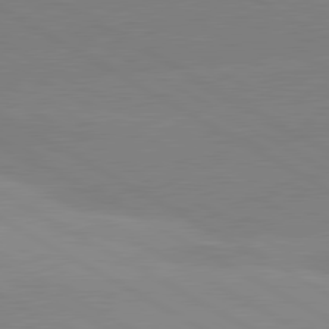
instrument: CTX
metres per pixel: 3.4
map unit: lApd
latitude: 80.5924
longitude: -152.7813
